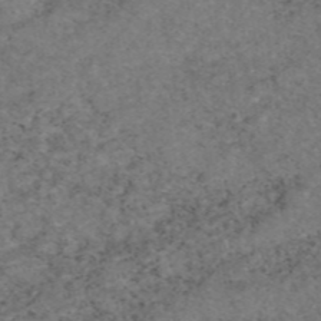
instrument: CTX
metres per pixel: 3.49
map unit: eAb
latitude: 47.3482
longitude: 115.2754
